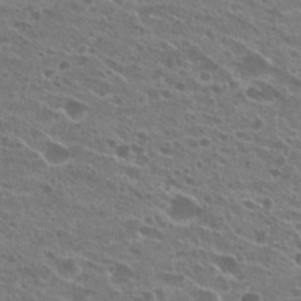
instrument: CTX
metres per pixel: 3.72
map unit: Hto
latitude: 24.0633
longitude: -41.9906
